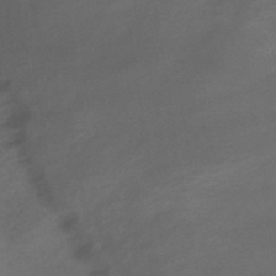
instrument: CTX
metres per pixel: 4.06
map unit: eHb
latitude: -42.9163
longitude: 84.9163
